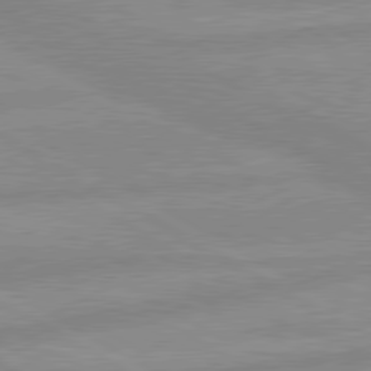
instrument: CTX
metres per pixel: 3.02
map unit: lApd
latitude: 80.1200
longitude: -168.4412
